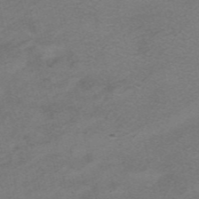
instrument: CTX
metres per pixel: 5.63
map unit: HNhu
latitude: -40.8408
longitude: 104.1417
